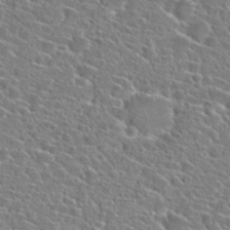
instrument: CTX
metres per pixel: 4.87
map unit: Hto
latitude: 24.2711
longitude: -45.3670
